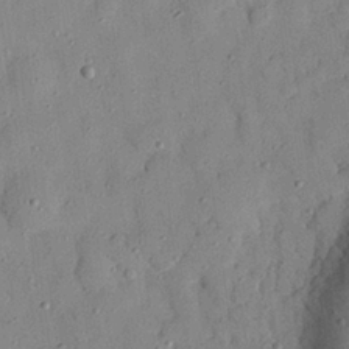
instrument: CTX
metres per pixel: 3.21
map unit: eHh
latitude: 26.8191
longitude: -75.8205
